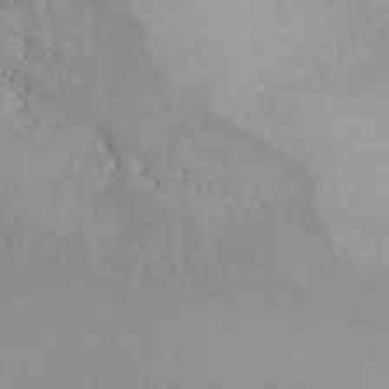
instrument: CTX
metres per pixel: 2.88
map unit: ANa
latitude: 41.8394
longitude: 54.2551
